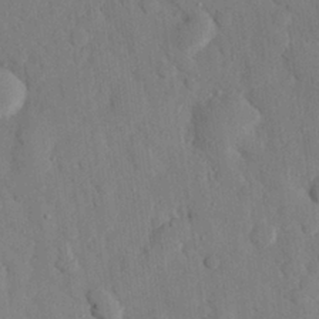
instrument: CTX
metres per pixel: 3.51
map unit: eHh
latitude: 27.2348
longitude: -78.9703
